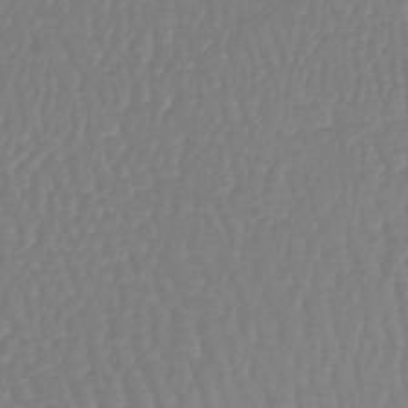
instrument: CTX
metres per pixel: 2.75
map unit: lHb
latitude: -41.8044
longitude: 67.4643
